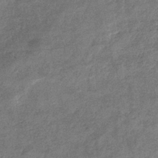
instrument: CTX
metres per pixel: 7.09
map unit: eHb
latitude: -37.9178
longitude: 79.2187
